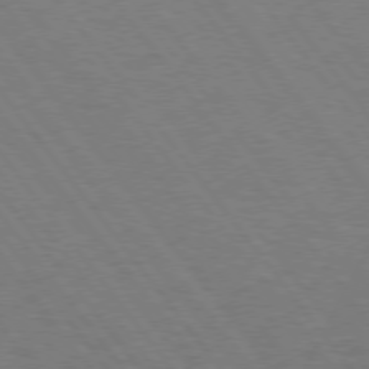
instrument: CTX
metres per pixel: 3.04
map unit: Hpe
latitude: 74.7813
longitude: -137.9528
